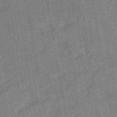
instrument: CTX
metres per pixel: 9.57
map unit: HNb
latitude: -44.5196
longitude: -37.8584
